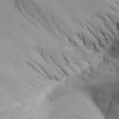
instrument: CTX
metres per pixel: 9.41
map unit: Aa
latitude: 25.4993
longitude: -132.2334
